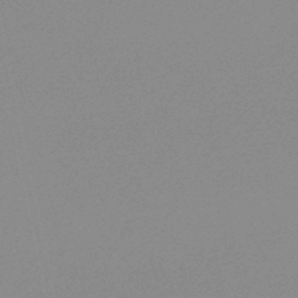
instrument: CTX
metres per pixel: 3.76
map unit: lHb
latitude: -48.2173
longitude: 64.6897
